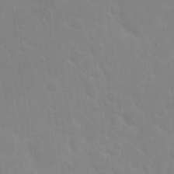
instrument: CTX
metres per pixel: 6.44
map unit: Nhu
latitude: 23.4615
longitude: -71.2915
